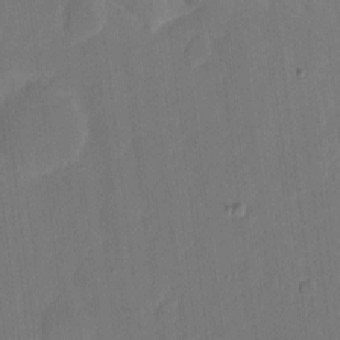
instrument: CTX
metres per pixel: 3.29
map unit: eHh
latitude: 4.9136
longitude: -67.4237
